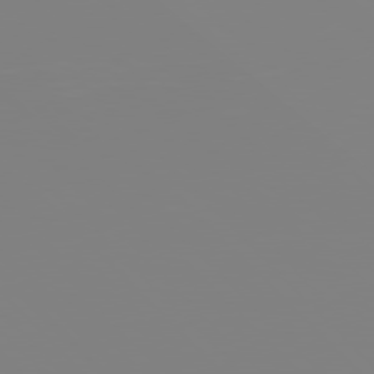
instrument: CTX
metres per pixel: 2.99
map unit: Hpe
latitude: 77.2348
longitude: -161.7260
